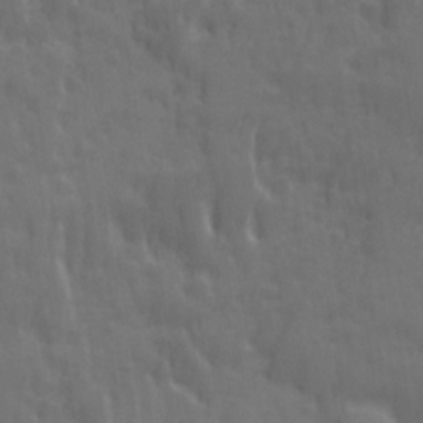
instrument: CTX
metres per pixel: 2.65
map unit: Ave
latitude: 12.1767
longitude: -104.4223
